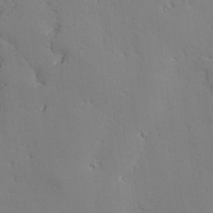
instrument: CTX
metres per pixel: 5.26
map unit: lAvf
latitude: 26.3278
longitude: -110.8947
